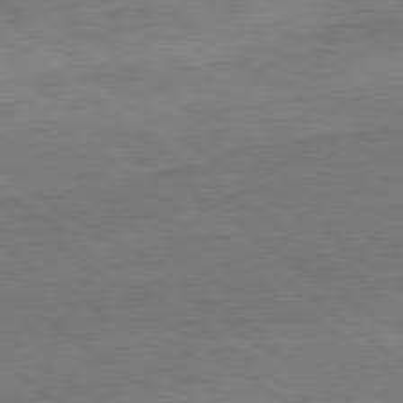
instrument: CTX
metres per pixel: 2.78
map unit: Ap
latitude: -80.3495
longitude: -81.1592
